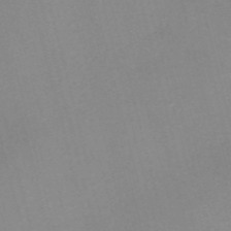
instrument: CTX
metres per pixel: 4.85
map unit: Nve
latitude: -57.3321
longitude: 58.9730
